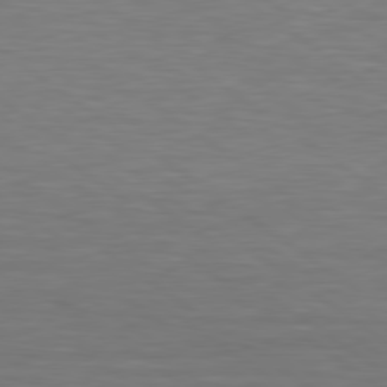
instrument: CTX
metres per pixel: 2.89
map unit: lApd
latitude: 79.1781
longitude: -90.6113
